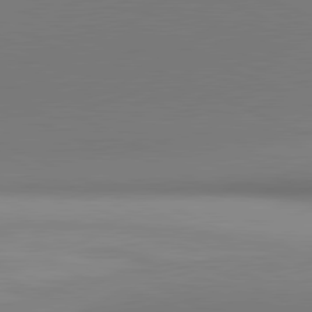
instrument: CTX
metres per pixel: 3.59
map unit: lApd
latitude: 81.2159
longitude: 143.3887
